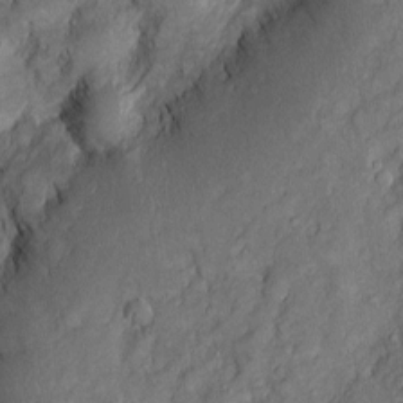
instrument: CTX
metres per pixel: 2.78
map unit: Htu
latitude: -6.9164
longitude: 158.3873
